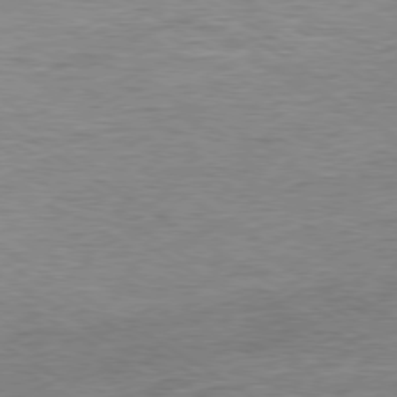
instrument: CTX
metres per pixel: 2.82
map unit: Ap
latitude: -79.7666
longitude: -47.8206
